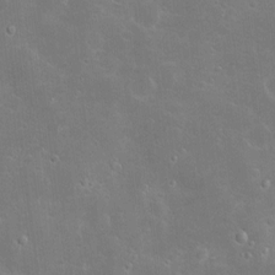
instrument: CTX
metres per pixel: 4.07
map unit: Hve
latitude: -11.2943
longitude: 175.2187
